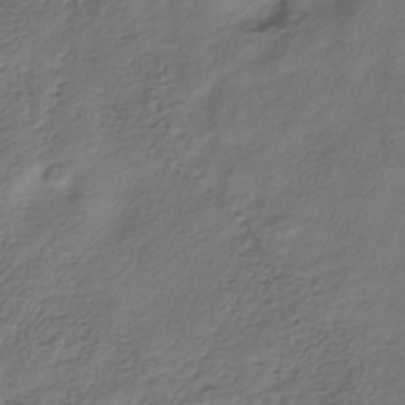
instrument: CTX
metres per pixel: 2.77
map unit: HNhu
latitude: -39.7667
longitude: 102.6141
